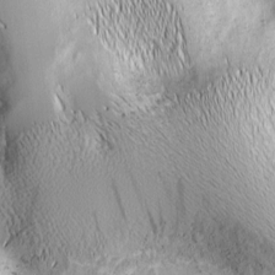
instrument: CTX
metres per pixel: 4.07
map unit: Nhu
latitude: -5.0297
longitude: -152.0255
